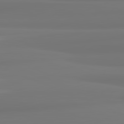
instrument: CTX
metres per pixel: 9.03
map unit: lApd
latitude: 82.2144
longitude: 175.4265
